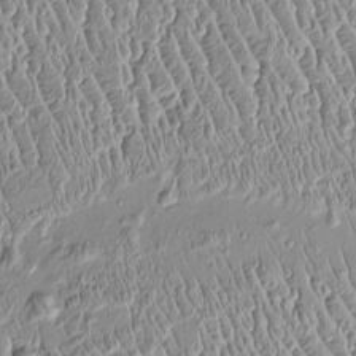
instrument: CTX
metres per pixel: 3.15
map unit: Htu
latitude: -5.6533
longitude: 157.5588
